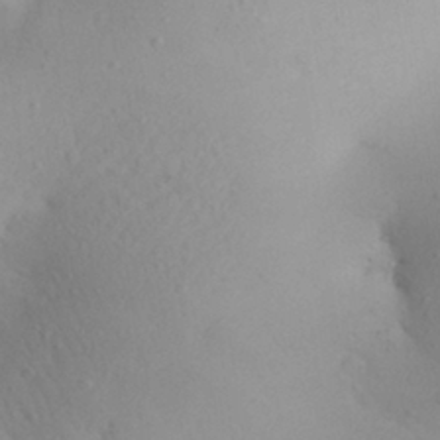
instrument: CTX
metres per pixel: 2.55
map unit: Aa
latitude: 27.6694
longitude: -147.6694
